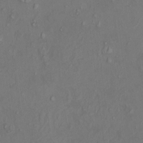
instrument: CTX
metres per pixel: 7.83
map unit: HNhu
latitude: 5.3859
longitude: 13.2187
